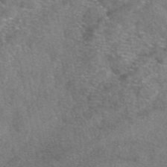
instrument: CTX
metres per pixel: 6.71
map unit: eAb
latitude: 48.1011
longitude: 110.4062
